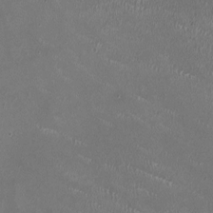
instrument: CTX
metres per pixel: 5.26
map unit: HNhu
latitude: 0.9513
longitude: -2.8758
